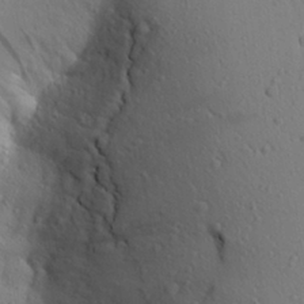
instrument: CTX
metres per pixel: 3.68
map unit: Aa
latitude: 25.8961
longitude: -148.4034
